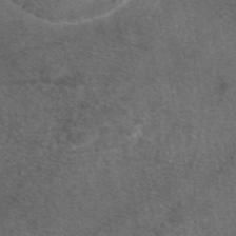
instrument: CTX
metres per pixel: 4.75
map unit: eAb
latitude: 46.9325
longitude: 108.5574
